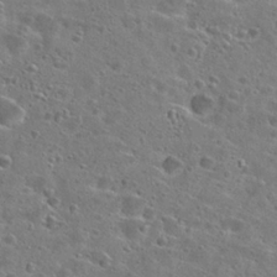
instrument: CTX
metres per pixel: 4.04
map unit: Hto
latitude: 26.0822
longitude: -46.9325
